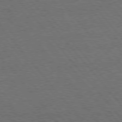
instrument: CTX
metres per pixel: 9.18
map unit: Hpe
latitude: 75.9339
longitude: -157.2725
